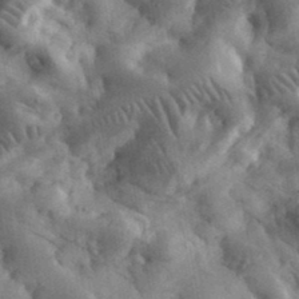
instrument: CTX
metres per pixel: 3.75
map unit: eHh
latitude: 35.3670
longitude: -68.6491
